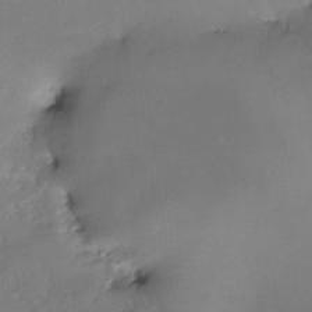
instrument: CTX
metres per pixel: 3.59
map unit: Nhe
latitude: -26.6707
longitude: -110.9136
